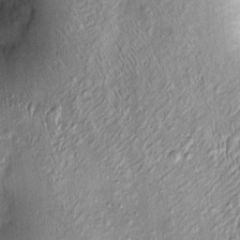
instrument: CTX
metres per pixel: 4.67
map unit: Htu
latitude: -6.0472
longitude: 158.7841
